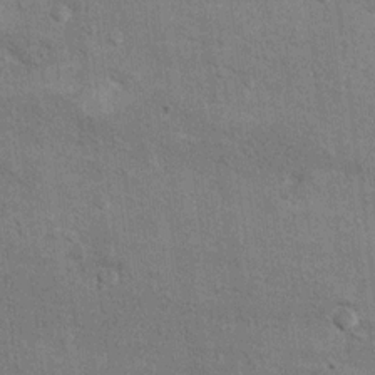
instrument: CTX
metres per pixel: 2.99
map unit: Hto
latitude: 10.8758
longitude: -37.1970
